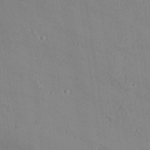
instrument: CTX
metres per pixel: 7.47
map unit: Aa
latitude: 33.1214
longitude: -134.1011
